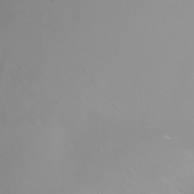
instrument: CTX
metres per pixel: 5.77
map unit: Nhu
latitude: -11.5021
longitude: -64.8947
